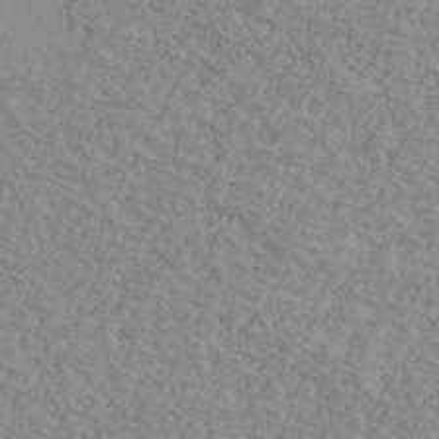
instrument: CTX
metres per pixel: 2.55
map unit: Ave
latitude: 41.8394
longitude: -109.6882
